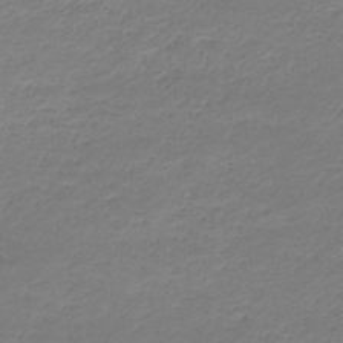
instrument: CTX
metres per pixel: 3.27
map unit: eHb
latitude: -33.3321
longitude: 70.1606
